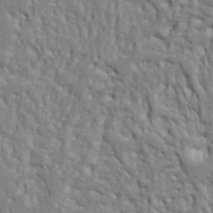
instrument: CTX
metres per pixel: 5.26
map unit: Ht
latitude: 8.6302
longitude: -76.7624
